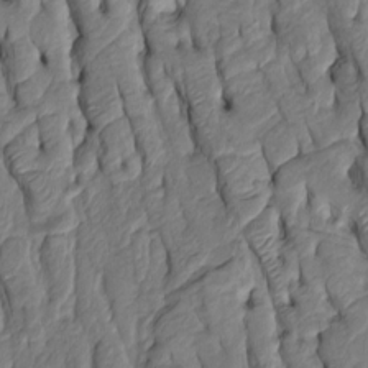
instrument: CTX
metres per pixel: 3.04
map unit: Htu
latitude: -6.7085
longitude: 154.6896
